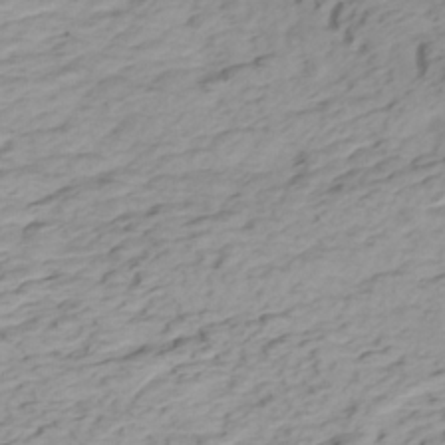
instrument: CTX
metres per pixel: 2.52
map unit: Htu
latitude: -6.8786
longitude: -69.9717
